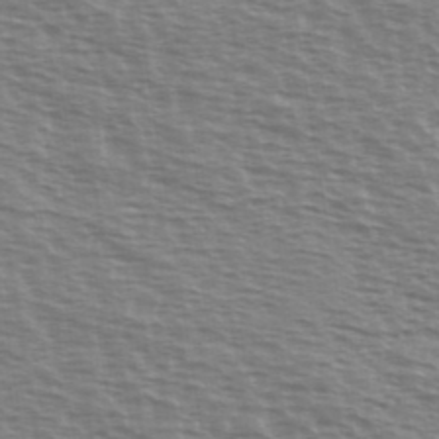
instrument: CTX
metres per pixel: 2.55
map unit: Ave
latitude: 38.2145
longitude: -113.0080
